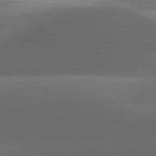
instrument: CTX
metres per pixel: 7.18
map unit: lApd
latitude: 81.3293
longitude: 133.0109
